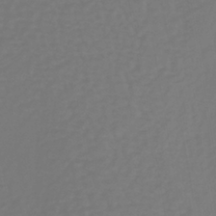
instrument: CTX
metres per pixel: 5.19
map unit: lHb
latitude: -38.8786
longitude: 62.8219
